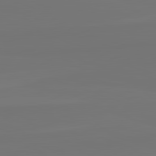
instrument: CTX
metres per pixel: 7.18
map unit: lApd
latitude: 82.5545
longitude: 152.7085
